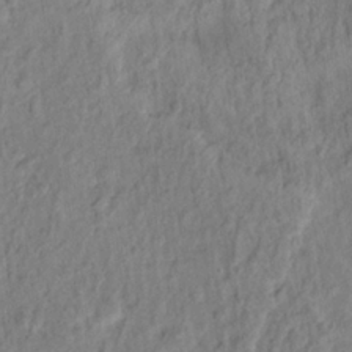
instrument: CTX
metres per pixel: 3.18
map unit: Hto
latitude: 13.7828
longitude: -38.6868
